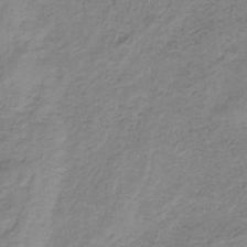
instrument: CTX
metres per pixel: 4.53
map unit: HNb
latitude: -33.1054
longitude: 60.1606
